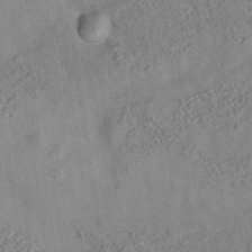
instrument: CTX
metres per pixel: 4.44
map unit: eAb
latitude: 35.1781
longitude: 108.2739
